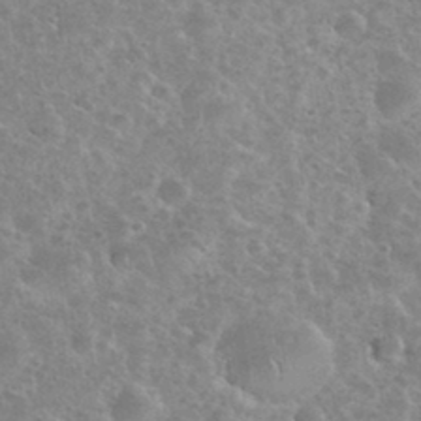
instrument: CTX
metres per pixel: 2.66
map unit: eHh
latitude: 35.8016
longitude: -60.2900
